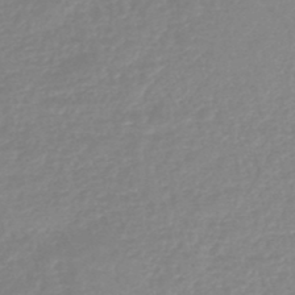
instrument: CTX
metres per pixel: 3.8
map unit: eHb
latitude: -44.6896
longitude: 81.3510
